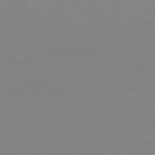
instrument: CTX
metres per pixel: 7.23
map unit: Hpe
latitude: 78.5924
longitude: -139.5749
